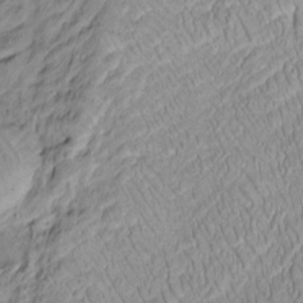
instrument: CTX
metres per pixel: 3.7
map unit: Htu
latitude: -5.4643
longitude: 156.5007
